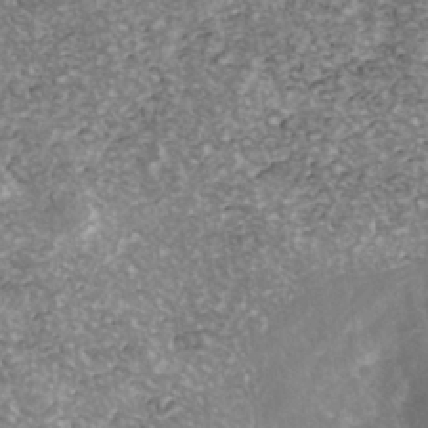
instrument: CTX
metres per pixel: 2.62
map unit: Nhe
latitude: -39.5588
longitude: -116.1767
